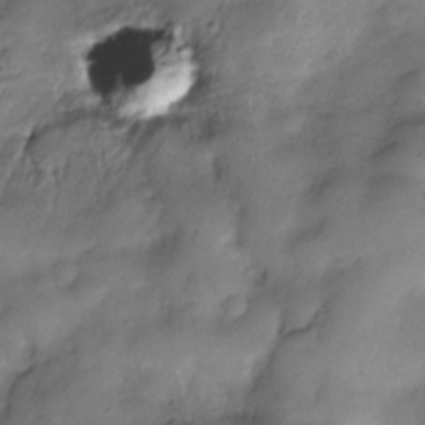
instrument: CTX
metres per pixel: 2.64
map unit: Nve
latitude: -26.2550
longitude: -149.0081
